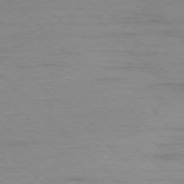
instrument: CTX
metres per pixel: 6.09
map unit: Ap
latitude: -77.0864
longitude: -94.0255
